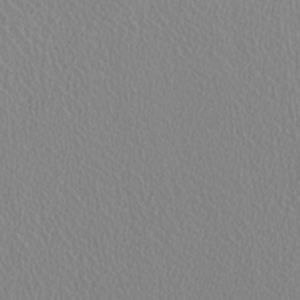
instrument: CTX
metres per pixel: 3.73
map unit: HNhu
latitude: -0.3873
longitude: -1.1403
